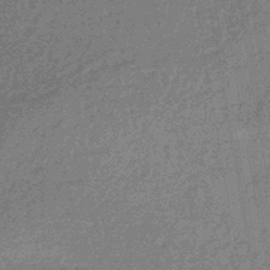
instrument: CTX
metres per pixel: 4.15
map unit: eHb
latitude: -44.8408
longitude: 88.4629
